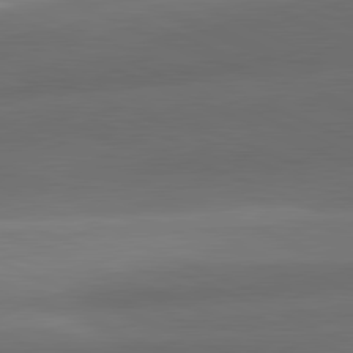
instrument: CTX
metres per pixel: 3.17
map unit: lApd
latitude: 81.7261
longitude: 132.5763
